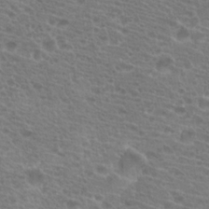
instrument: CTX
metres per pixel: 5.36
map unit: Hto
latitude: 19.8205
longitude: -40.2900
